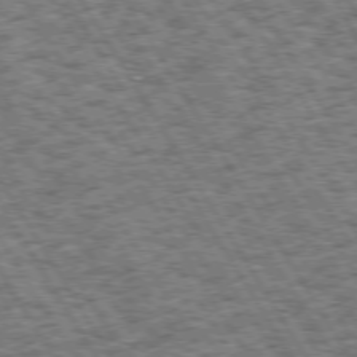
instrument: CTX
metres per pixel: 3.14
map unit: Hpe
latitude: 73.6316
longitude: -126.0822
